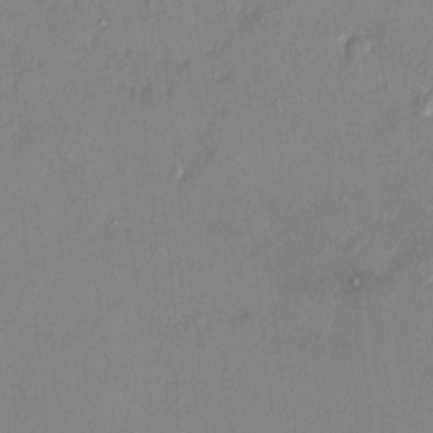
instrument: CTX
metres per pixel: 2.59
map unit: HNhu
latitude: 6.8758
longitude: 0.7275
